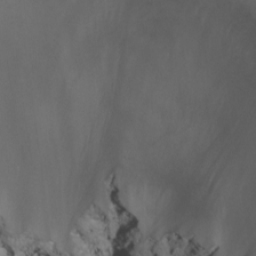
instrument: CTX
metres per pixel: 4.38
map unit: Aa
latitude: -13.1809
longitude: -68.4412
